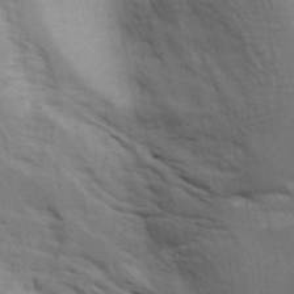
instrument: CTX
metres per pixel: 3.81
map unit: Ave
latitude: 15.6127
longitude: -129.5938
